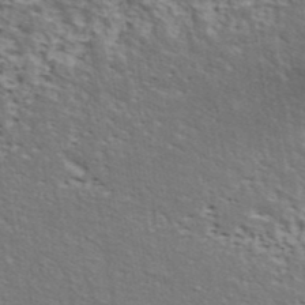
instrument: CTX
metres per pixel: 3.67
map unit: ANa
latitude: 40.8757
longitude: 29.9745
